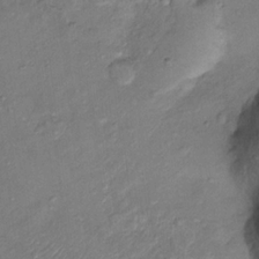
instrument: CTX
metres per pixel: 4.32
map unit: Nhu
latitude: 12.1767
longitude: -28.7624
